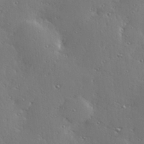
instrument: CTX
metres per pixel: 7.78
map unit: Hve
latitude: 28.3467
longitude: -91.7261
